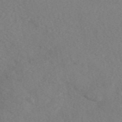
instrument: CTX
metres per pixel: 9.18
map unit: eAb
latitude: 48.8191
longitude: 108.7085
